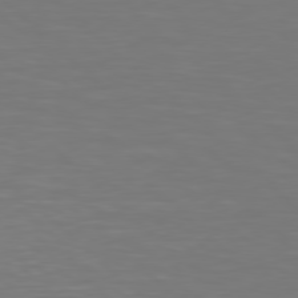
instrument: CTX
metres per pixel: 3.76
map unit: Hpe
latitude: 78.3279
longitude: -171.3482
